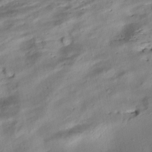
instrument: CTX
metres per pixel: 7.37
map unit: Aa
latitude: 8.1767
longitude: -141.6693
